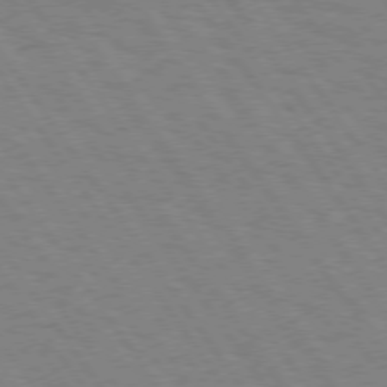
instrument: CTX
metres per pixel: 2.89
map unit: Hpe
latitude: 74.5357
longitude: -136.9703
